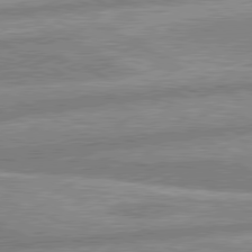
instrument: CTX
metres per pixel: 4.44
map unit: lApd
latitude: 80.2711
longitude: -167.0080
